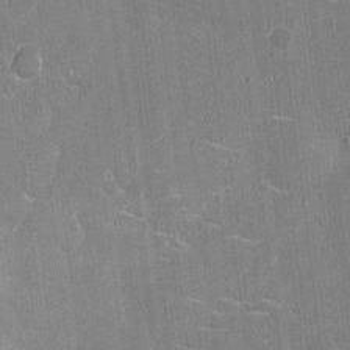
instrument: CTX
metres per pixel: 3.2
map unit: eHh
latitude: 6.6868
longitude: -67.7449
